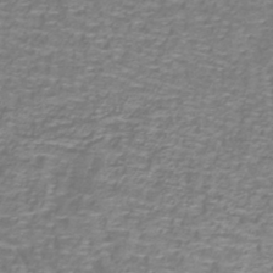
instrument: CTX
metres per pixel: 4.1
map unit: lHb
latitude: -40.1795
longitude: 59.2186
